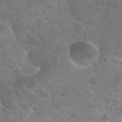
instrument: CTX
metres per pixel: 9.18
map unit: Nhu
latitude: 25.4426
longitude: -51.2348
